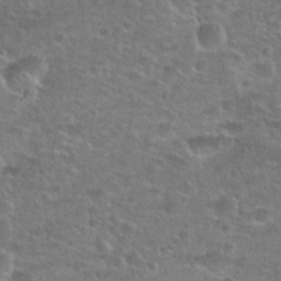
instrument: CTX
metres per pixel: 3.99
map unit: Hto
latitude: 25.5560
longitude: -49.7828
